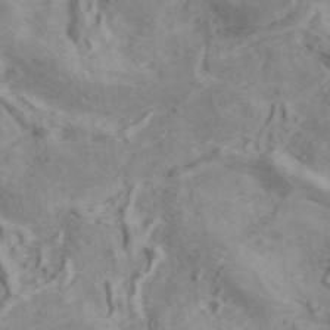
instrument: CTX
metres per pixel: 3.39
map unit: ANa
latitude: 41.1592
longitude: 15.2943
